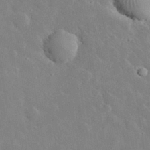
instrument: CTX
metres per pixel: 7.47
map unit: lHvf
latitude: 32.7624
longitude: -85.4993
